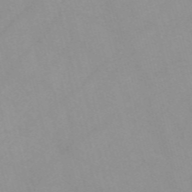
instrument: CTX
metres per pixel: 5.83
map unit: Nve
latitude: -57.1998
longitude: 59.5210
